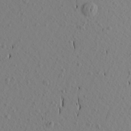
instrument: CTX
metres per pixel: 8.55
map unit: Aa
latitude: 21.3671
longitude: -145.6316
